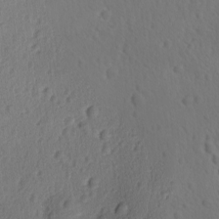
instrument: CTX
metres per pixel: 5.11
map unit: Ave
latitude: -9.3510
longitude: -121.5182
